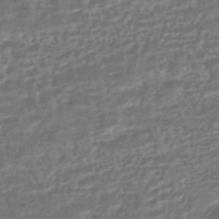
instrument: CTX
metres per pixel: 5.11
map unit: HNhu
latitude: -46.0472
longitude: 99.8233
